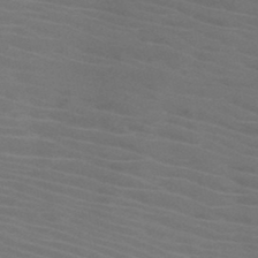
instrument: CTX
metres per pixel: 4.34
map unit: HNb
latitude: -46.1605
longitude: -46.7058
